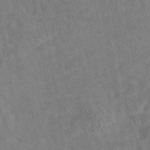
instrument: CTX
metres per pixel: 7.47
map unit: eAb
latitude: 34.6301
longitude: 108.7085
